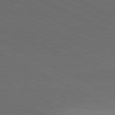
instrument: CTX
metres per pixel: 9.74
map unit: lApd
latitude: 81.2726
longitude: 149.1431
